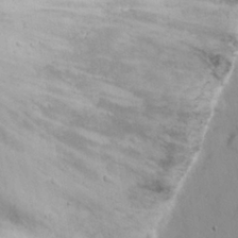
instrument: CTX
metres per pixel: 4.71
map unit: eHh
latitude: 20.9514
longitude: -72.0822
